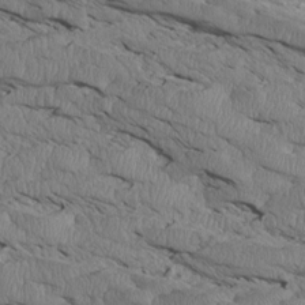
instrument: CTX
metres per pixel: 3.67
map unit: Htu
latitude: 3.8583
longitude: 151.6911
